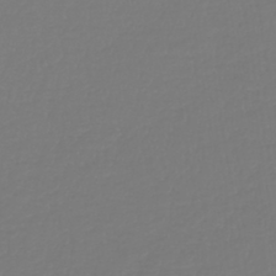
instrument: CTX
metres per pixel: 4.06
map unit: lHb
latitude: -42.4817
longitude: 60.5952
